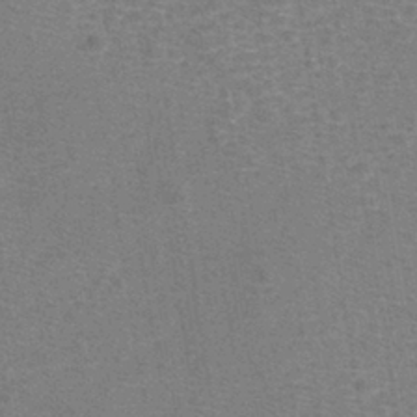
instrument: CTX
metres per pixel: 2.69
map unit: eHh
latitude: -40.8219
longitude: -29.8772
